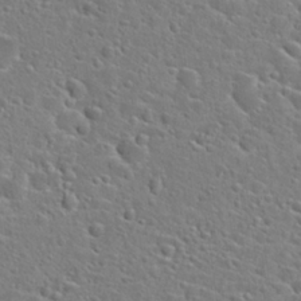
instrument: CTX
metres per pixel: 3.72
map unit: Hto
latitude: 24.7813
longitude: -46.6869
